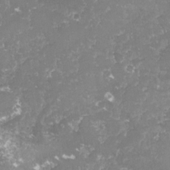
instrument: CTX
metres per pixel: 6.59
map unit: lHvf
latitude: -15.8423
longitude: -98.6868
